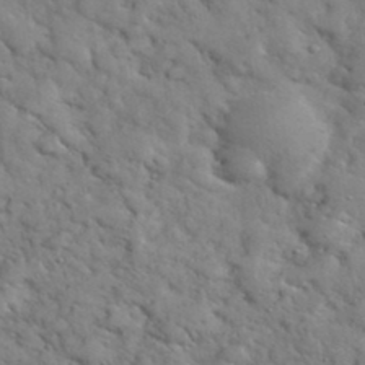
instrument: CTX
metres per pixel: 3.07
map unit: eHh
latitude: 37.4238
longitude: -67.3859
